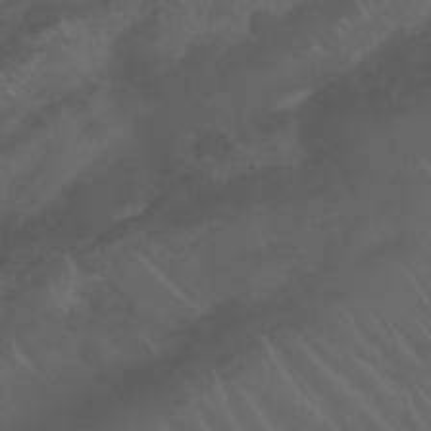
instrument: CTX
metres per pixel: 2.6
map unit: Nhu
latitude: 23.3859
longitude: -64.9514
